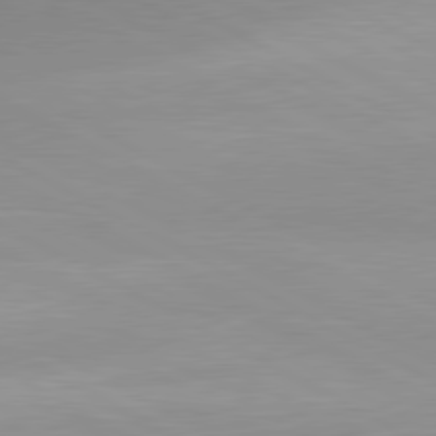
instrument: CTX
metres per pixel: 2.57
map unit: lApd
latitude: 80.8002
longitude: 135.4265
